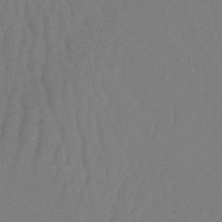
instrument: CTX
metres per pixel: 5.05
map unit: lHb
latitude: -33.6533
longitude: 67.4265
